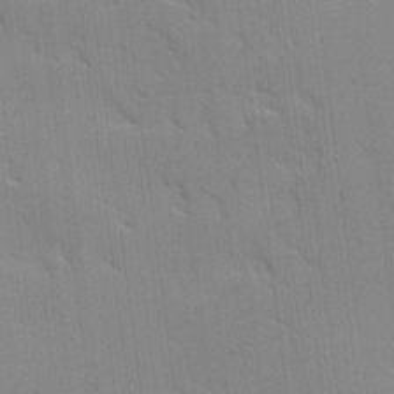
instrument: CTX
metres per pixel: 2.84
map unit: Ave
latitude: 12.1011
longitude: -101.0648
